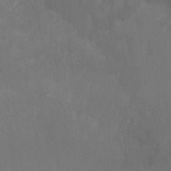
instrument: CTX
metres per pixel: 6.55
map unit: Hto
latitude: -10.3873
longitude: -36.8380
